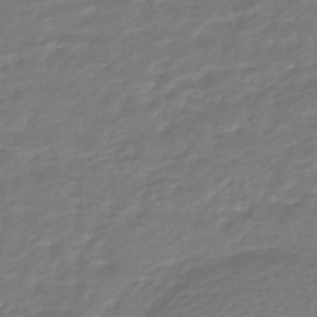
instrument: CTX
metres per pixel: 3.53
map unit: HNhu
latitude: -46.7274
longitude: 96.5007
